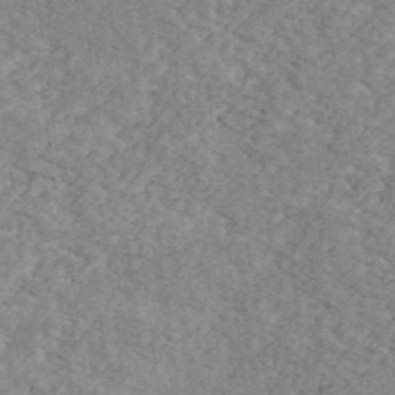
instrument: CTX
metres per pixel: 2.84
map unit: Ave
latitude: 41.4615
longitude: -110.4223
